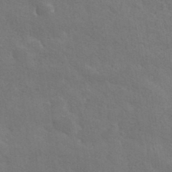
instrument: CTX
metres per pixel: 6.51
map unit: ANa
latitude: 37.3482
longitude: 20.3306
